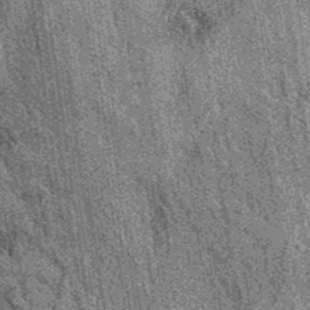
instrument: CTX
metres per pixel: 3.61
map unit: eAb
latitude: 36.8380
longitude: 107.8422
